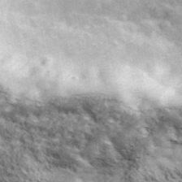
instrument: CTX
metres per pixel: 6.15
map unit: eHh
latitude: 43.0270
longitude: -88.6491
